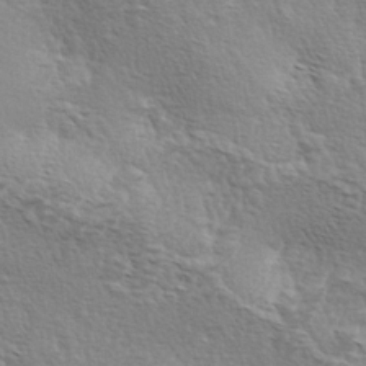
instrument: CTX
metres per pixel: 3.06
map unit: lAa
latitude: -4.0472
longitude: -122.2334
